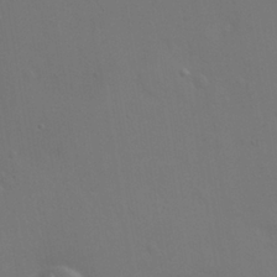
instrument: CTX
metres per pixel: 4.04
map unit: Hto
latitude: 18.6301
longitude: -56.2333
